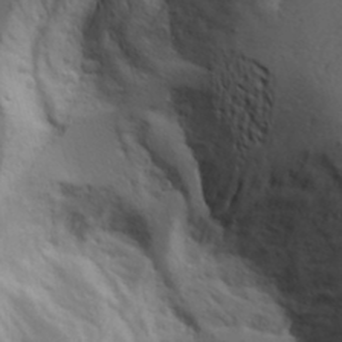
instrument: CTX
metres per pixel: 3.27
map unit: Aa
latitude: 18.3089
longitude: -125.7260
